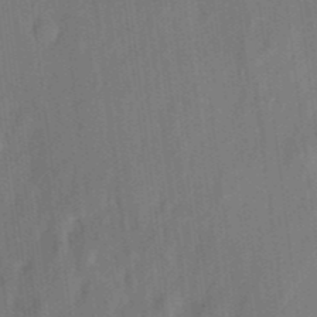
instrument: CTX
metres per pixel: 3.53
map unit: eHh
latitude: 5.7072
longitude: -74.2334
